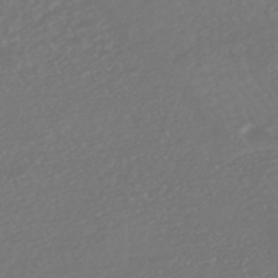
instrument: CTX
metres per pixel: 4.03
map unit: HNhu
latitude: -47.5021
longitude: 97.5399
